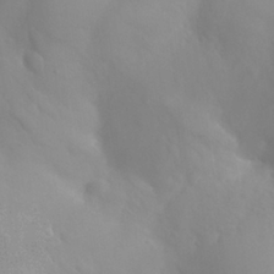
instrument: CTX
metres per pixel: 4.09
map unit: Nhu
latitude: 26.1767
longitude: -55.3293
